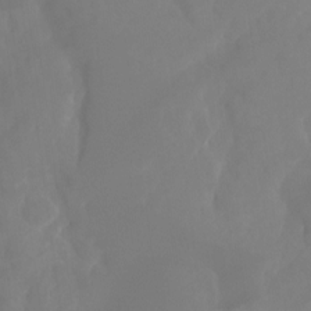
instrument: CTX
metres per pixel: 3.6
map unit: Ht
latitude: -14.8786
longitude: -56.5356
